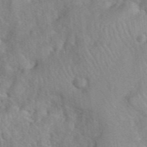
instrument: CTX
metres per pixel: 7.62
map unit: eHh
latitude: 40.2711
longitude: -56.3656
